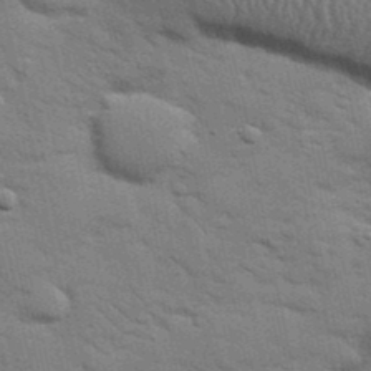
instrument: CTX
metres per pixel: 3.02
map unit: Nhu
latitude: 24.1011
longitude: -73.5749
